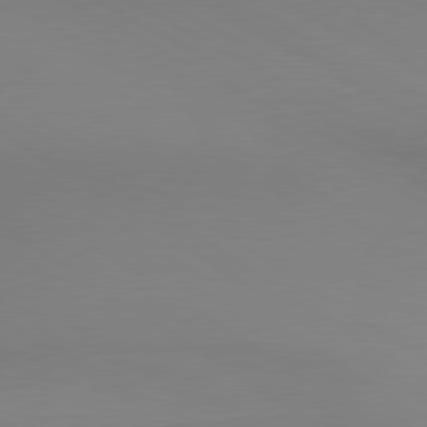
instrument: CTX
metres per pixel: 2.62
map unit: lApd
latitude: 80.4412
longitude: 139.0298
